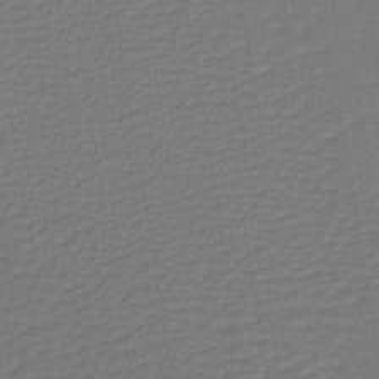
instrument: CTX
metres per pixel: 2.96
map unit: lHb
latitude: -38.2551
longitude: 56.3495
